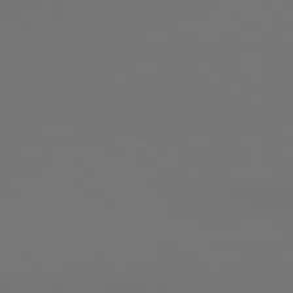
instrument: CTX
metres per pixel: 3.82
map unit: Hpe
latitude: 78.5735
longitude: 177.7100
